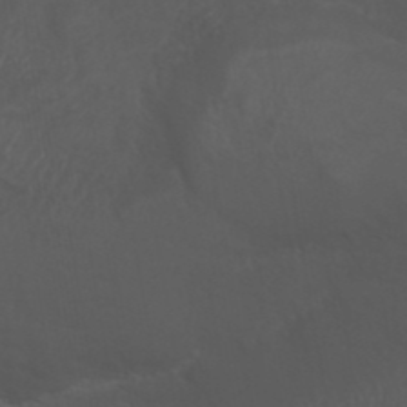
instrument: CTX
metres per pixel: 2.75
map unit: ANa
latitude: 41.1025
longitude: 53.9178
